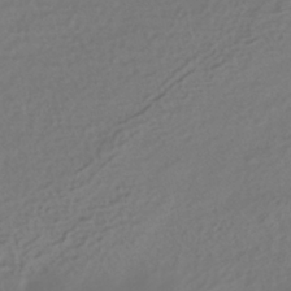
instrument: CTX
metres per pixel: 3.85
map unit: HNhu
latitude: -39.9367
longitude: 98.4629
